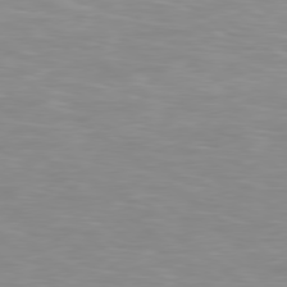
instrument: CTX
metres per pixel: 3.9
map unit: Hpe
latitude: 78.6302
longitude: 175.2753
